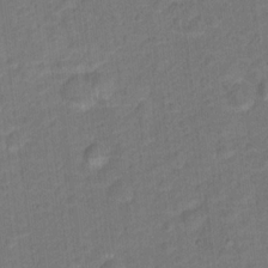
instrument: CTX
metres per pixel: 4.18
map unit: Hto
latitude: 15.3482
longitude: -39.6127
